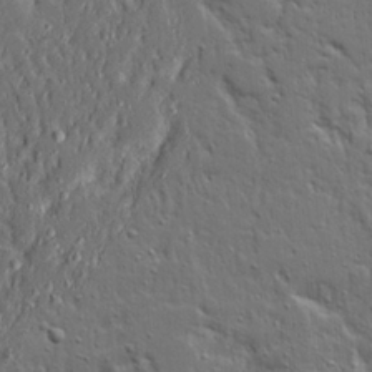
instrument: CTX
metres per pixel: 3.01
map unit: Ave
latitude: 20.8191
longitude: -127.7261
